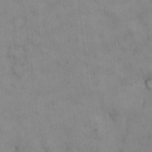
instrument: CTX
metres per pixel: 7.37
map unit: Hto
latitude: 14.3090
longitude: -60.4412
